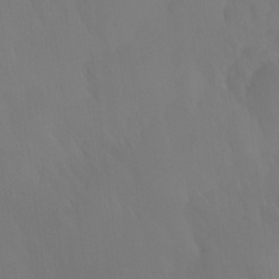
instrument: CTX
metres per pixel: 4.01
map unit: Ave
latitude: 12.4979
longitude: -105.6883
